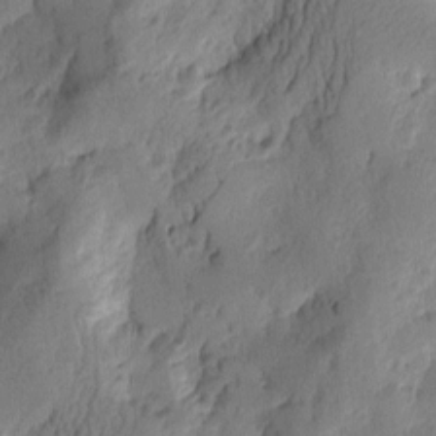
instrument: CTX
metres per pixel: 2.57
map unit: Htu
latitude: -2.0661
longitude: -176.8380
